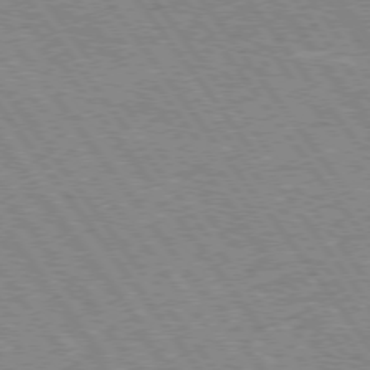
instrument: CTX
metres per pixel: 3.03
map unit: Hpe
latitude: 74.2334
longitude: -139.5182
